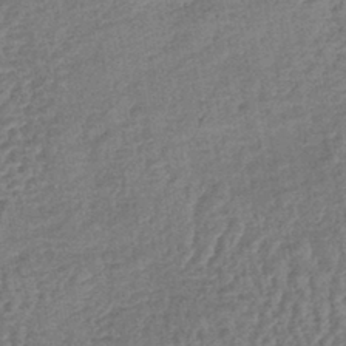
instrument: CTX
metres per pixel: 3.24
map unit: lHb
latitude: -41.6533
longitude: 66.9164
